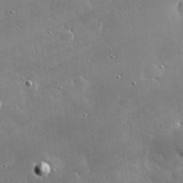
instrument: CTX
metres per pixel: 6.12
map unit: Hve
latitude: 28.9891
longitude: -91.9150
